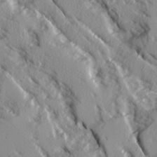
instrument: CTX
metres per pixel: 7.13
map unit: Ave
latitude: 14.4412
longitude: -131.1026
